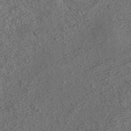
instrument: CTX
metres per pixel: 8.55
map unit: ANa
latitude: 37.2726
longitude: 18.1606
